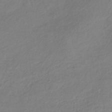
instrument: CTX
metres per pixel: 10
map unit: HNhu
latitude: -43.2375
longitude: 96.0850
